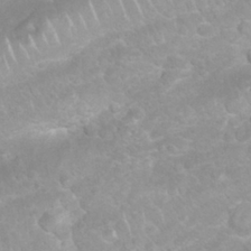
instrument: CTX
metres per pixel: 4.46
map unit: Nhu
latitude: 26.8002
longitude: -62.7058
